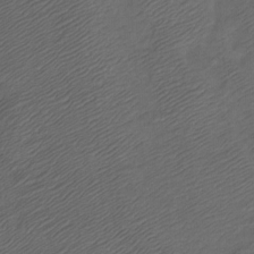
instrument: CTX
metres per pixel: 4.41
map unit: Ht
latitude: -7.5777
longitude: -34.8758
